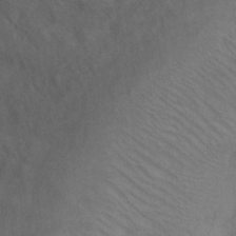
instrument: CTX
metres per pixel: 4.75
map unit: eHh
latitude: 8.4034
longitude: -62.9136
